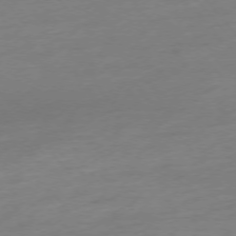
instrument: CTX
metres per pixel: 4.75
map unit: Hpe
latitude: -75.6155
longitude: -14.8191
